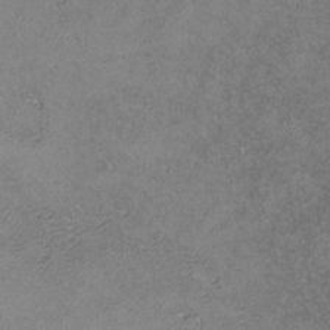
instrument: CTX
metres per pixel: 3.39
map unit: lHvf
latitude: -13.8611
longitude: -103.4048
